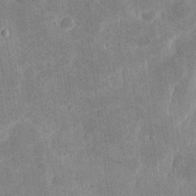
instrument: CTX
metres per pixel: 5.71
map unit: eHh
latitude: 4.2145
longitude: -71.8583
